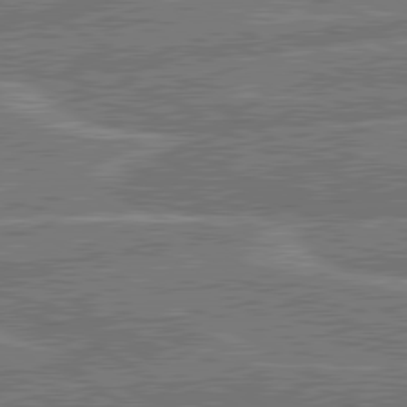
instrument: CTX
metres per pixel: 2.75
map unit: lApd
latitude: 80.6679
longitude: 119.5777
